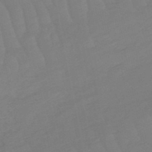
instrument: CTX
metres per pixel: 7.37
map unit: lHb
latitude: -49.5588
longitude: 83.1998
